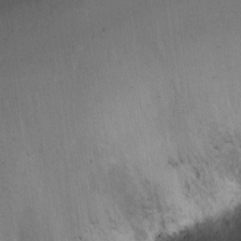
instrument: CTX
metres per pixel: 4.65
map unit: Ht
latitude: -5.2187
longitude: -36.1578
